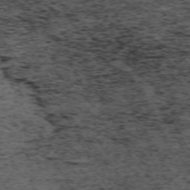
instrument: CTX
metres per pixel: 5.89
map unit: Hpe
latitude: -70.4251
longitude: 17.0109
